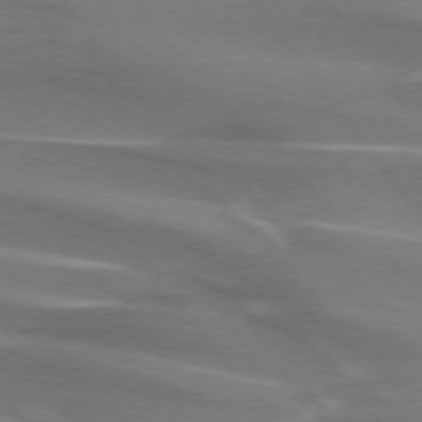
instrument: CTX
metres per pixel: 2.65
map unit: lApd
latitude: 74.4412
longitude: -62.9325
